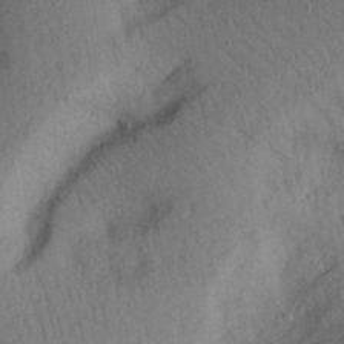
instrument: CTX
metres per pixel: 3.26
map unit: Aa
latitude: 29.1214
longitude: -145.7827
